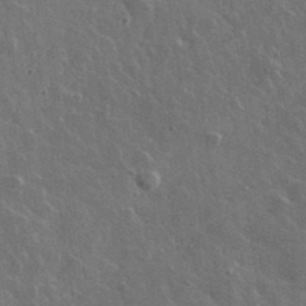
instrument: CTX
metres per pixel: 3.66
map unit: lHvf
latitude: 35.9339
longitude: -89.8962
